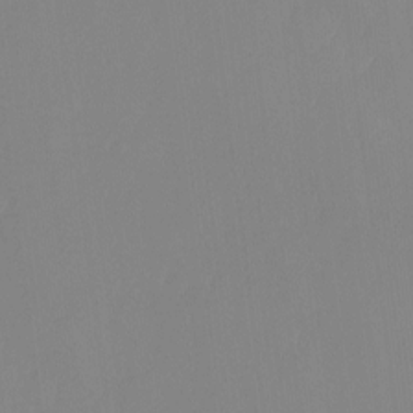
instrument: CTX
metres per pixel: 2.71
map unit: Hto
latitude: -8.4440
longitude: -47.5560
